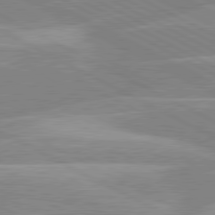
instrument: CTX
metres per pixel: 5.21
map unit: lApd
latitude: 80.5924
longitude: -124.9513
